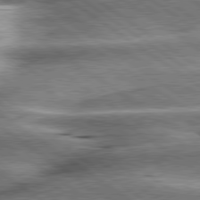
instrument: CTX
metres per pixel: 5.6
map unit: lApd
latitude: 80.1956
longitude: -140.8191
